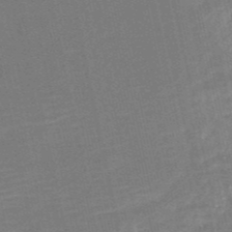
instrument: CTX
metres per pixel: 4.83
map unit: HNb
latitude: -51.4454
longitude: -48.1578
